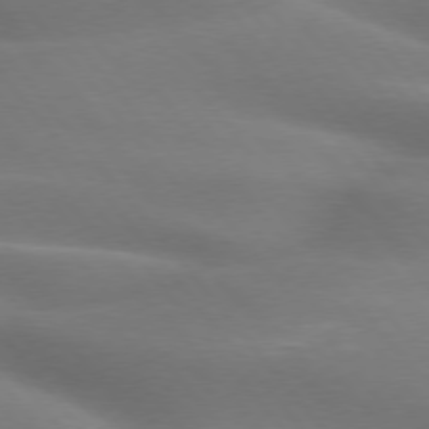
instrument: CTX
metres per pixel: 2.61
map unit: lApd
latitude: 75.6316
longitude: -60.7057
